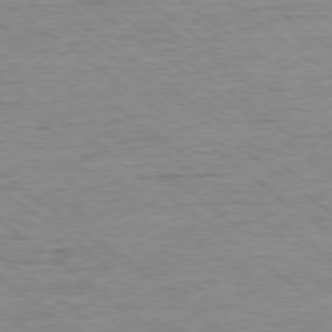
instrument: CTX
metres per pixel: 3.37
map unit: Ap
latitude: -78.2739
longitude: -82.3845
